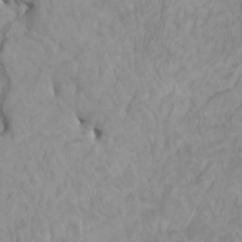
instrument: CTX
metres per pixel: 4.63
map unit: HNhu
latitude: 3.8205
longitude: -2.5545
